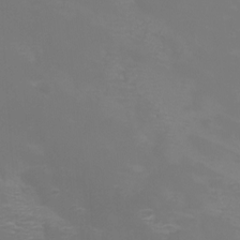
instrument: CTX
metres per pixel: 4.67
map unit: Htu
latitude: -6.1417
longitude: -72.7247
